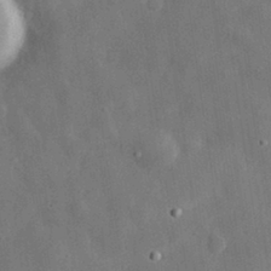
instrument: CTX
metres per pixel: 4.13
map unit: eHh
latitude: 30.9514
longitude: -77.6505
